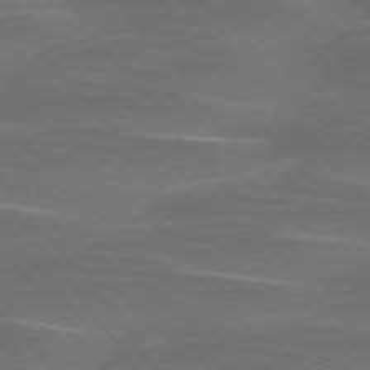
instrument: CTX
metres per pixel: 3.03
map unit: lApd
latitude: 75.4804
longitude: -79.8773
